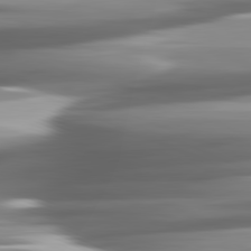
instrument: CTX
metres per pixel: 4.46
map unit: lApd
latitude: 81.8016
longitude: -140.8758
